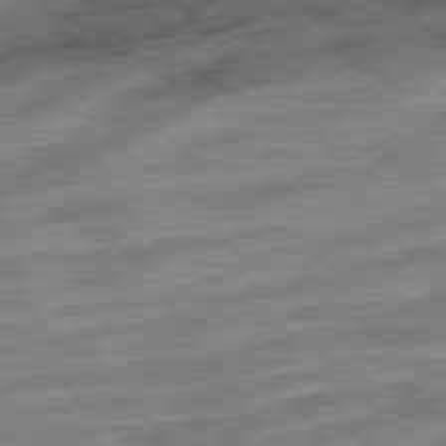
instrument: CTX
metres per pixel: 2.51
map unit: Ap
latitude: -79.6344
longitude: -48.3089
